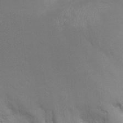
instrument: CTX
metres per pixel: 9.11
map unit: Nhu
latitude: -22.1228
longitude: -57.3292
